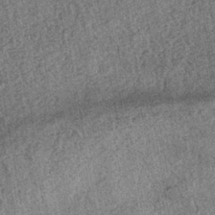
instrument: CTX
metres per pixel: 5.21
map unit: HNhu
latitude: -42.7463
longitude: 98.5385
